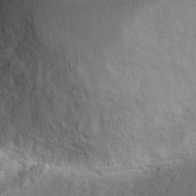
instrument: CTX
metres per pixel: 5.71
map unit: Hto
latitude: 19.8016
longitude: -53.2348
